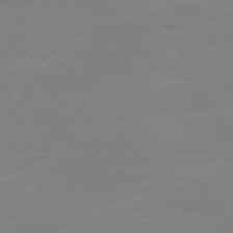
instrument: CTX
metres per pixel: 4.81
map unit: Ap
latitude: -77.9367
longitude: -87.1970
